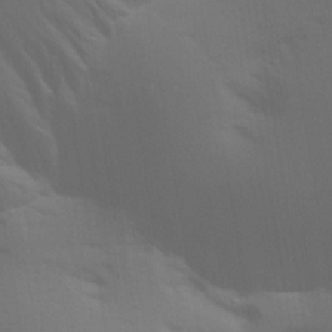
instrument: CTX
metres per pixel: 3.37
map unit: Aa
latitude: 29.8205
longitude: -135.2726
